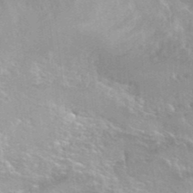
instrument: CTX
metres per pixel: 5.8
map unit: Hto
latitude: 32.2145
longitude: -41.0458
